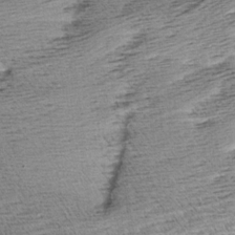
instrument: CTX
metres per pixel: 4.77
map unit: Aa
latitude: 8.0633
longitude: -139.8205
